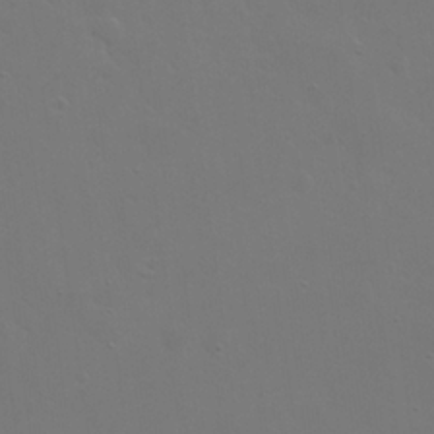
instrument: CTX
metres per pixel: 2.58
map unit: eHh
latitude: 24.0822
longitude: -65.6316
